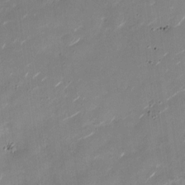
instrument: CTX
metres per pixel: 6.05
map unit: Nhu
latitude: -27.8044
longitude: -74.3656
